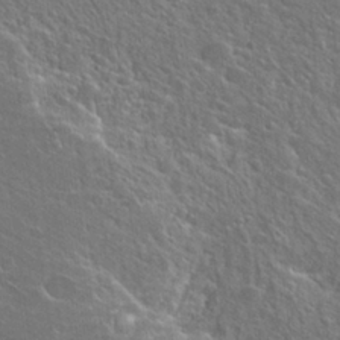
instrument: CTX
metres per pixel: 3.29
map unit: Hto
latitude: 25.9528
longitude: -45.3104
